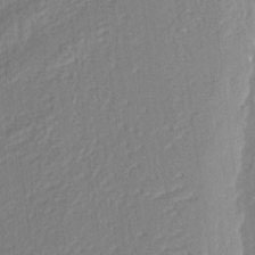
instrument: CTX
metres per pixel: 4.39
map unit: eHh
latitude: 4.8569
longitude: -77.1214
